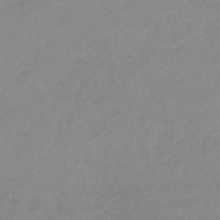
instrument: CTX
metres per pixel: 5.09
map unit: lHb
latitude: -45.3510
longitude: 65.1054
